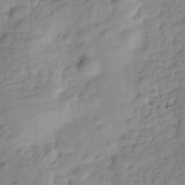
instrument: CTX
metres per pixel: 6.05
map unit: Hve
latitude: -29.1620
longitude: 93.0297
